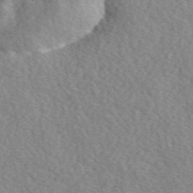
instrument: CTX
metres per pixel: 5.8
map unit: eAb
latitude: 50.2333
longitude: 111.4643
